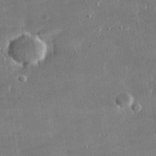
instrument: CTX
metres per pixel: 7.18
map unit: lHvf
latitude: 30.4223
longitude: -93.4237
